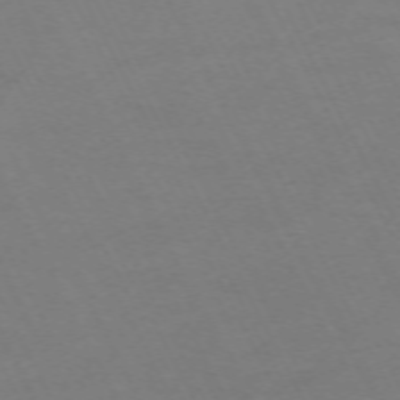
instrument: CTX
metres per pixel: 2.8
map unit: Hpe
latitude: -70.8408
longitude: 15.6344
